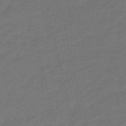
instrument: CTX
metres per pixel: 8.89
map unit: eHb
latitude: -47.5399
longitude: 86.7841
